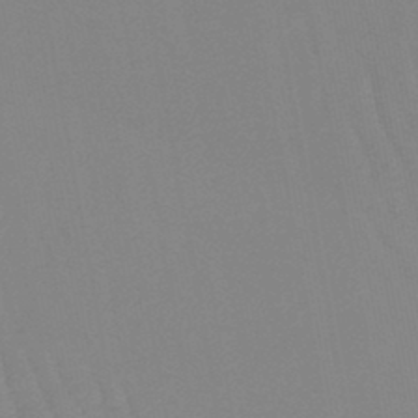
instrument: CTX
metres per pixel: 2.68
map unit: lHb
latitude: -44.5952
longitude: 77.5021
